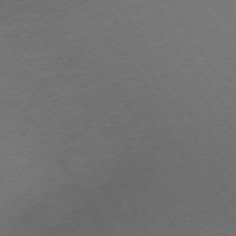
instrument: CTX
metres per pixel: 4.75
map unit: Ap
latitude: -73.2376
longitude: -71.4237
